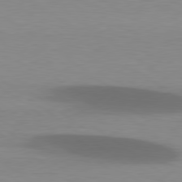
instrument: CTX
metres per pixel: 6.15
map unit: lApd
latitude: 79.3104
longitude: -47.9150
